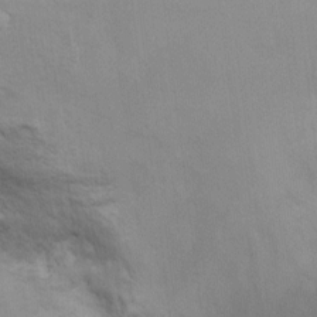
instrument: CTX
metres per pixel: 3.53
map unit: Ht
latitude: 5.6127
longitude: -29.2348
